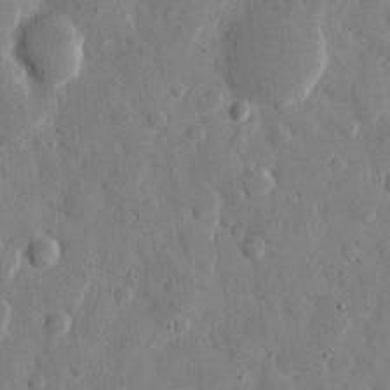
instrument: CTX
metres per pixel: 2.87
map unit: eHh
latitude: 11.0081
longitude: -67.5560
